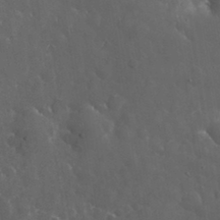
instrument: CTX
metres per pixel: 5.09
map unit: eHh
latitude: 33.1970
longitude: -62.0633
